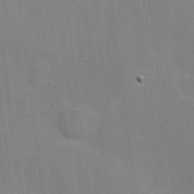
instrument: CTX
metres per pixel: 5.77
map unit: Hve
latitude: 17.7828
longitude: 151.2943
